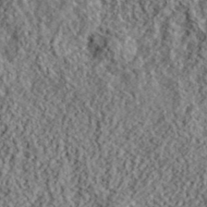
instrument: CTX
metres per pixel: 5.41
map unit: lHvf
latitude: 40.0444
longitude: -88.0822
